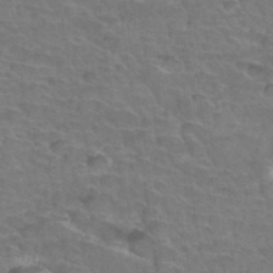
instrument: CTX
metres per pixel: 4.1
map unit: Hto
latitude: 35.6694
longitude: -44.3278
